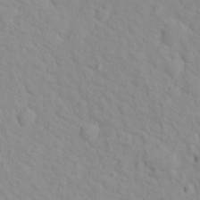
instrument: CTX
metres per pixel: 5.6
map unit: Hto
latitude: 16.5546
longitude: -36.2712
